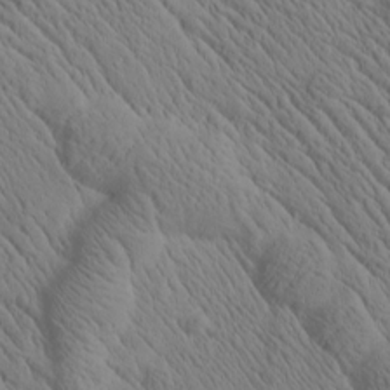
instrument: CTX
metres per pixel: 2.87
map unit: Htu
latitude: 0.6301
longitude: 175.2942
